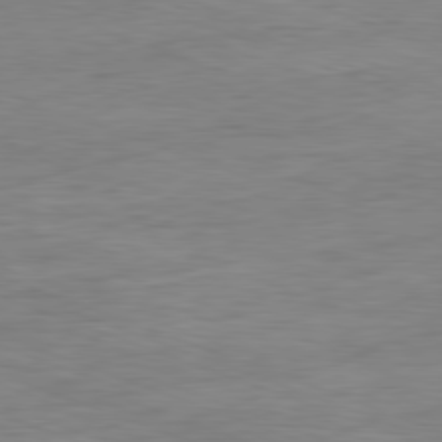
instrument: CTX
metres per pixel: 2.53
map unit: Ap
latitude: -81.1998
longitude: -89.8017
